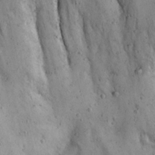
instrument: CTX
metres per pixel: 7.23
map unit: Ave
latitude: 22.8569
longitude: -134.7624
